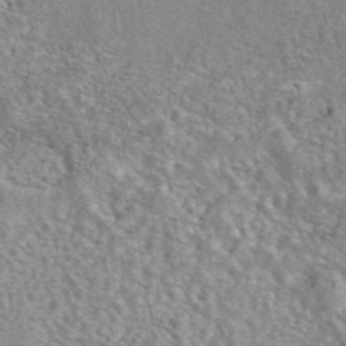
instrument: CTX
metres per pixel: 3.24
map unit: eAb
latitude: 42.5546
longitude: 104.0283
